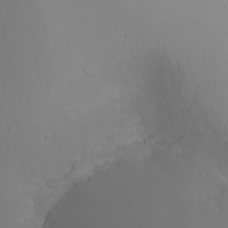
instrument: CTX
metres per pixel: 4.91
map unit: Nhu
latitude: -4.4440
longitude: -90.1578
